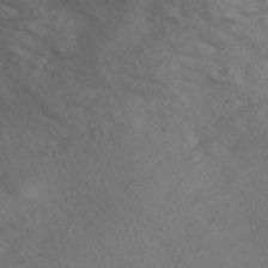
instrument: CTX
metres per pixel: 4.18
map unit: Nve
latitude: -57.3509
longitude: 54.5196
